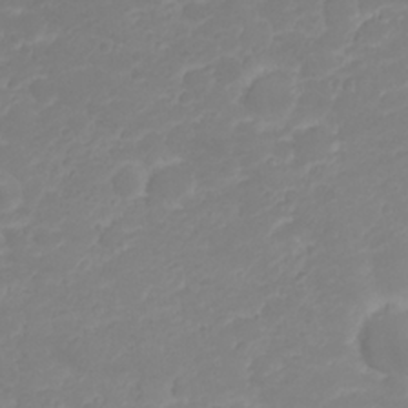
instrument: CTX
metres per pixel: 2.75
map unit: Nhu
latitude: 23.4426
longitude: -60.1955
